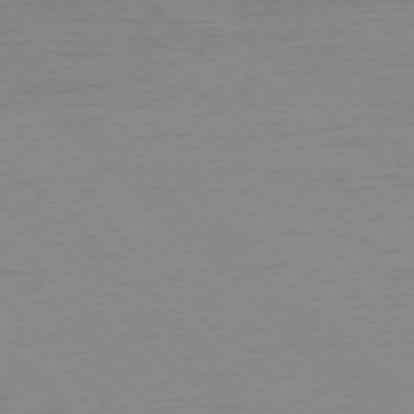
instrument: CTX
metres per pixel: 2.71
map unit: Ap
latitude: -77.0109
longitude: -85.2537
